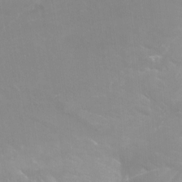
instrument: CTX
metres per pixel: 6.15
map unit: Nhu
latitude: -13.5399
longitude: -64.6491
